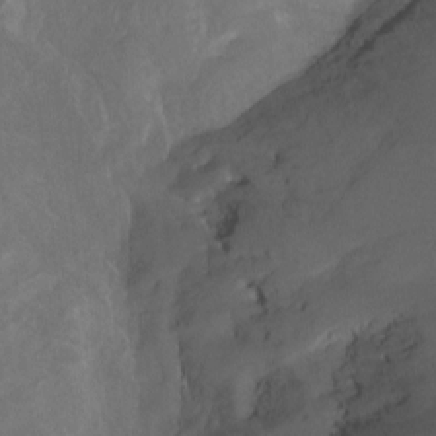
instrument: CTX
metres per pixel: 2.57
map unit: Hto
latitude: -10.7652
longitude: -40.7624
